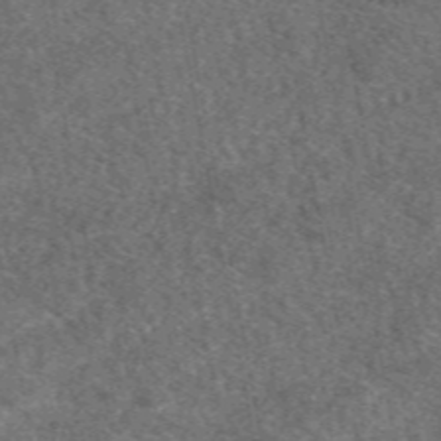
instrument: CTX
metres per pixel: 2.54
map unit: eAb
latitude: 49.0269
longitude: 111.8044
